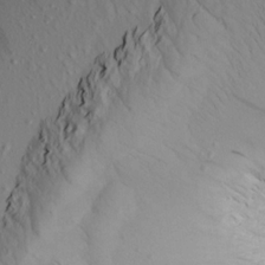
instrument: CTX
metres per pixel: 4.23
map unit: Aa
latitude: 19.4426
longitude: -146.4412
